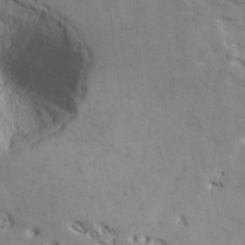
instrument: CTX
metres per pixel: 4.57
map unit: Htu
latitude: 2.6868
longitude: 142.6518
